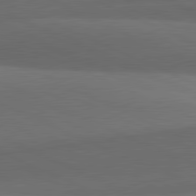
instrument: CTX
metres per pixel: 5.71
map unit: lApd
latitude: 81.4615
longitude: 138.4440
